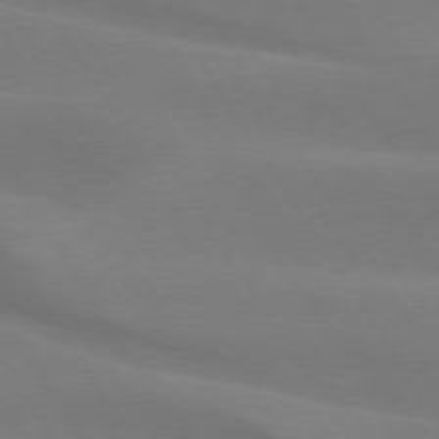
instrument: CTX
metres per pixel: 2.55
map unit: lApd
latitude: 75.0647
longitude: -66.3278
